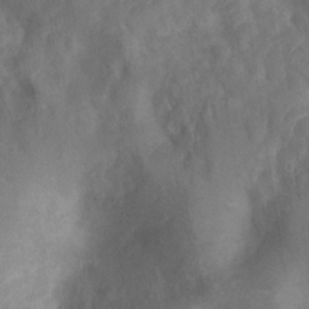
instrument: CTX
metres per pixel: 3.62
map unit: Ht
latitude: 2.7624
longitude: -27.1592
